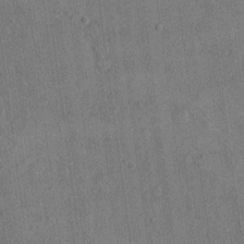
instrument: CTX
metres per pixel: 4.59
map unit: eHh
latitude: 15.4238
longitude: -68.3278
